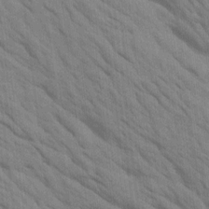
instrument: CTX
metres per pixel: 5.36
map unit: Htu
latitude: 1.6694
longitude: 143.4454
